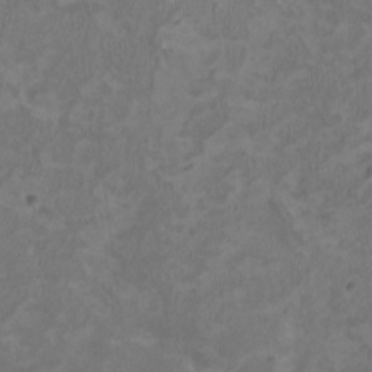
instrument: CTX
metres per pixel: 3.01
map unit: HNhu
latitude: 2.2900
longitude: -3.6694
